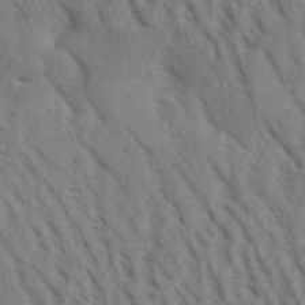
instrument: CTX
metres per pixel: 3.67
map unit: Aa
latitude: 30.6302
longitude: -140.2333
